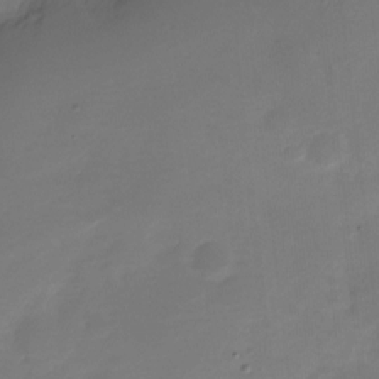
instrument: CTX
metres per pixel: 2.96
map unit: Nve
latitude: -20.7841
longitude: 107.1809
